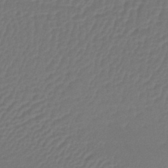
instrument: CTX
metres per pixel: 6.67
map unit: lHb
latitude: -43.5210
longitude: 76.6330
